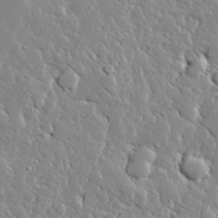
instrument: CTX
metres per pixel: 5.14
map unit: lHvf
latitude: 32.6490
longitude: -92.8758
